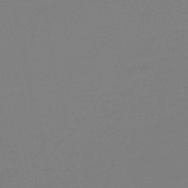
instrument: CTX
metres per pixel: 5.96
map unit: eHb
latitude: -49.1620
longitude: 86.0661
